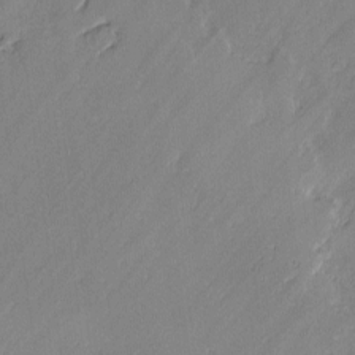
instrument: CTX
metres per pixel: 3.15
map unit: lAvf
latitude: -1.5966
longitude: -106.7813
